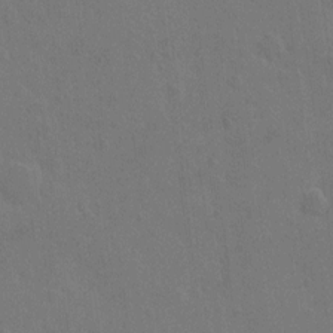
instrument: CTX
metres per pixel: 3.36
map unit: Hto
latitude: 6.9892
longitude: -62.9136
